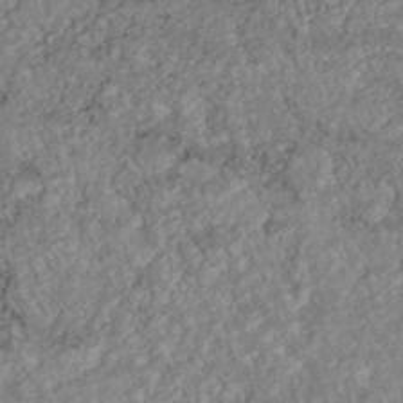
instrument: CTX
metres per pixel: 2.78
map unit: ANa
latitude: -43.5588
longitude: 108.6707
